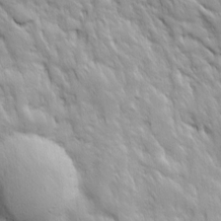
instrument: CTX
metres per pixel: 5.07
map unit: Ave
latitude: 16.0255
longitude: -132.1200
